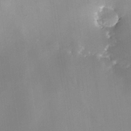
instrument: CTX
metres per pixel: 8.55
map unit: Nhe
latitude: -32.1795
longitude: -116.5735
